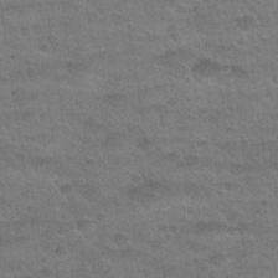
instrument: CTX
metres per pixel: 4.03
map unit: Nhu
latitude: 31.9339
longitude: -52.1200
